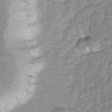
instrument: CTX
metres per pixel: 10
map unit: Ave
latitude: -1.4266
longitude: -113.8016
